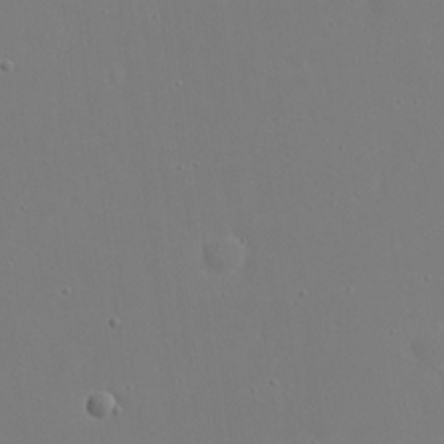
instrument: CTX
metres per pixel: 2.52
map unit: eHh
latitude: 20.7058
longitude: -72.1767
